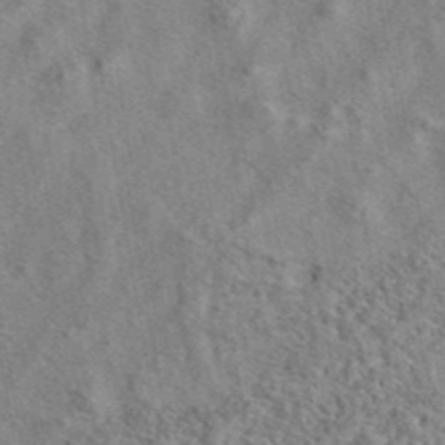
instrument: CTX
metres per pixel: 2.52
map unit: eAb
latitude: 42.1956
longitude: 110.5951
